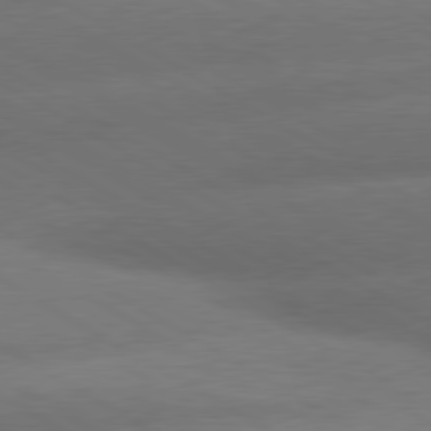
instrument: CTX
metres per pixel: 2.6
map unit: lApd
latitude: 79.9150
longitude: -155.8583
